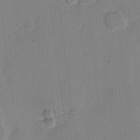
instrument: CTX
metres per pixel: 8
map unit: eHh
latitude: 7.5560
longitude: -66.9324
